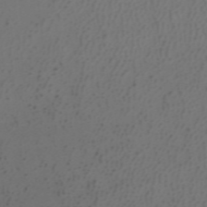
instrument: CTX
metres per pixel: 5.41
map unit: ANa
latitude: 37.5749
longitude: 24.1984
